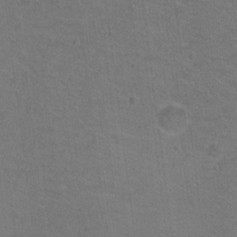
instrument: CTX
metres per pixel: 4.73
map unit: Nhu
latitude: 17.6505
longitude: -32.2900
